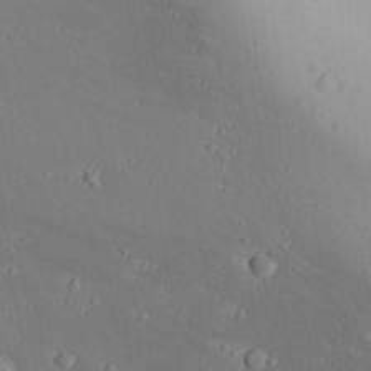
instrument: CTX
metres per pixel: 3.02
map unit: Aa
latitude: 26.7246
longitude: -128.7813
